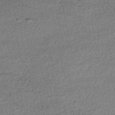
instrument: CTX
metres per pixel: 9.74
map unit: HNhu
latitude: -47.8989
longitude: 103.0298
